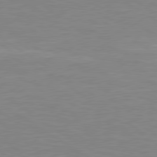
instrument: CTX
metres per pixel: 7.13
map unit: Hpe
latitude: 79.3104
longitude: -128.1200
